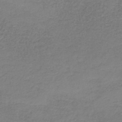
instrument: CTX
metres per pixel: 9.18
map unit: eAb
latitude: -35.6155
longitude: 52.4251
